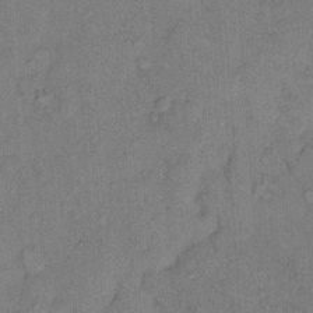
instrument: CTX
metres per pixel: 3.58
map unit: eHh
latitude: 9.8961
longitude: -61.8205
